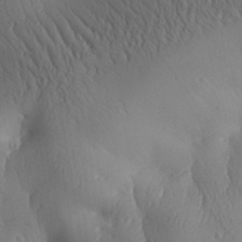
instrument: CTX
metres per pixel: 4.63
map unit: Aa
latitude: 30.1389
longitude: -143.7450
